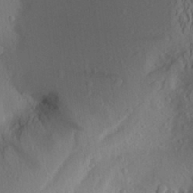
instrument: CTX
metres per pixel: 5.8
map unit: Aa
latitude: 26.4412
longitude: -147.4049
